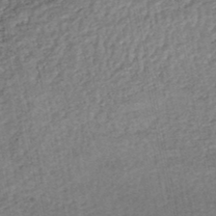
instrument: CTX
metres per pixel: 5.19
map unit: HNhu
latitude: -49.0676
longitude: 101.7288
